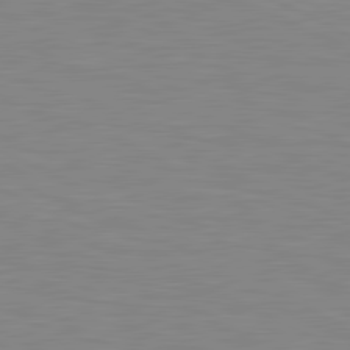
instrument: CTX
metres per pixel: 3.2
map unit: lApd
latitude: 81.2726
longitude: -172.1388
